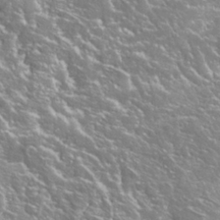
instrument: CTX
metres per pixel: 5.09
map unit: Hto
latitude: 27.1025
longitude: -50.4034
